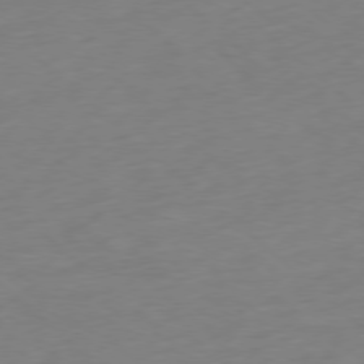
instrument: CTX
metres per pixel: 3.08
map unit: Ap
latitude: -77.9178
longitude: -78.9136
